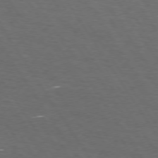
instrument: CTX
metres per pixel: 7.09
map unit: Hpe
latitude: 73.3293
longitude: -124.9135
